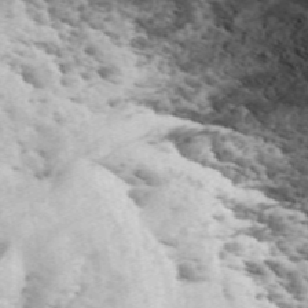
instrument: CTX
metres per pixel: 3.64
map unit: ANa
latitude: 49.5560
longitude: -81.6694
